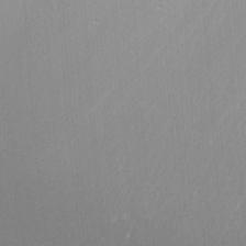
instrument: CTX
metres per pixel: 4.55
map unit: Nhu
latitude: -5.7288
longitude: -78.9325
